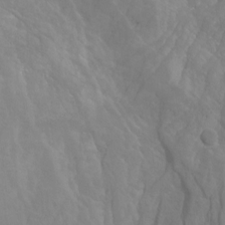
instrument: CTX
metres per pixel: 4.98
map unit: Hto
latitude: -7.5777
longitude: -51.7638
